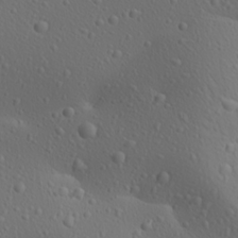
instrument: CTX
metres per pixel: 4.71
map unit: Aa
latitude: 23.3482
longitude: -137.9717
